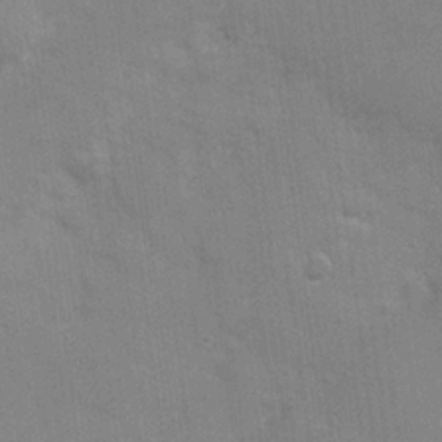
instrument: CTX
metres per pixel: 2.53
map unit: Hve
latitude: 18.1200
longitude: 151.3132
